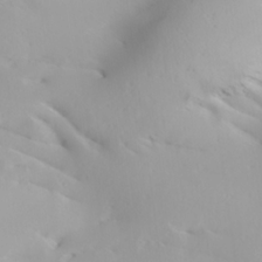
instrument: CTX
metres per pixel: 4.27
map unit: lAa
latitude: 20.5168
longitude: -138.0822
